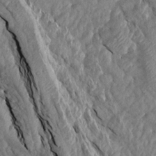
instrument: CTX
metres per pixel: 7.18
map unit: Aa
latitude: 16.4412
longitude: -145.4804
